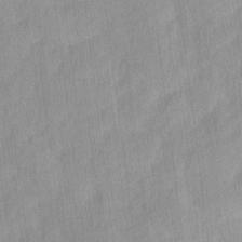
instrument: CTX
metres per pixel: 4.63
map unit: Ave
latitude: 12.4979
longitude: -106.3845
